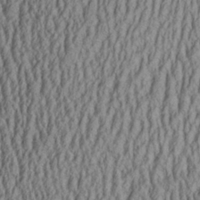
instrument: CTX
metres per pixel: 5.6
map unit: Aa
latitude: 26.8380
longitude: -135.8772
